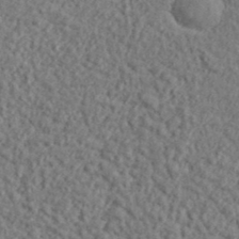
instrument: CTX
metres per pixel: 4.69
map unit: lHvf
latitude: 38.1956
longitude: -91.1025
